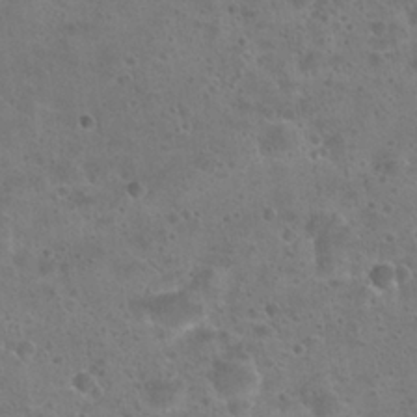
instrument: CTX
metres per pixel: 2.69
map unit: Hto
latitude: 23.0647
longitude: -48.3656
